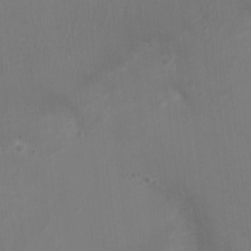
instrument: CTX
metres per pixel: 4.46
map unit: Ht
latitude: 1.3292
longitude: -20.1200
